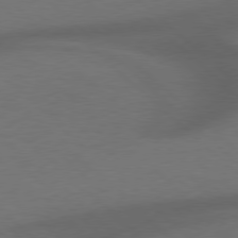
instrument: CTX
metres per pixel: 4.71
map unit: Hpe
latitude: 77.6694
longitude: -150.3845
